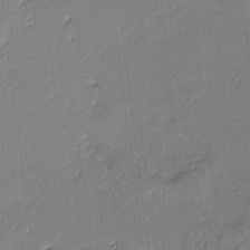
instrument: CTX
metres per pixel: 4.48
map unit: eHh
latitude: -3.1998
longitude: -81.6883
